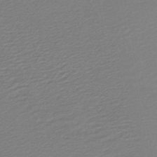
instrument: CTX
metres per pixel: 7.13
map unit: lHb
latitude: -46.4251
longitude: 73.9367
